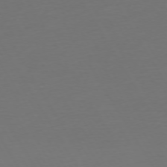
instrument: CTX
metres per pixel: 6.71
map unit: Ap
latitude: -75.1432
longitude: -68.8380
